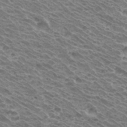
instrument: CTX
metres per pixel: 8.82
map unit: Hto
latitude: 32.8191
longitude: -40.5545
